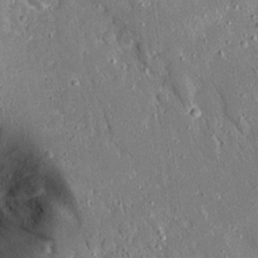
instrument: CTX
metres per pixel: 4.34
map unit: Ave
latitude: 15.6694
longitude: -140.3278
